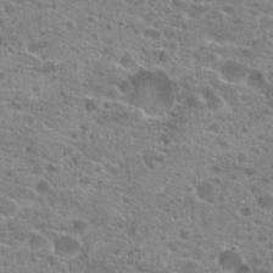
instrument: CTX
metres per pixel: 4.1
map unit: Hto
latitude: 20.9325
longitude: -42.2145
